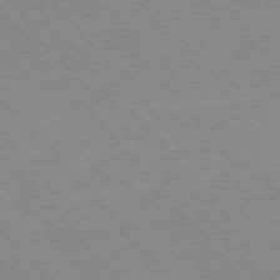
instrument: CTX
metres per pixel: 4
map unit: Ap
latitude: -76.3306
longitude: -94.6113
